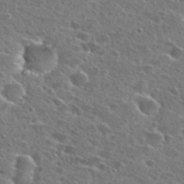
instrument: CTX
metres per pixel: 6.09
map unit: Hto
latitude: 25.3859
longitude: -46.8380
